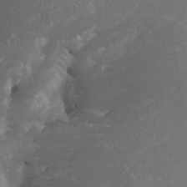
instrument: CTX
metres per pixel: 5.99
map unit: Nhe
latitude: -27.8044
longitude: -109.2914
